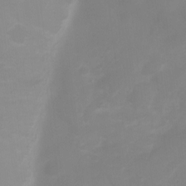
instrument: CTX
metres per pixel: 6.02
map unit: Ht
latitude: 2.4979
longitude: -22.9514
